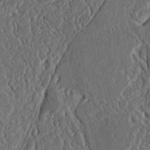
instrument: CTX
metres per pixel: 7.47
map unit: Nhu
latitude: 15.7261
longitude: -74.6113
